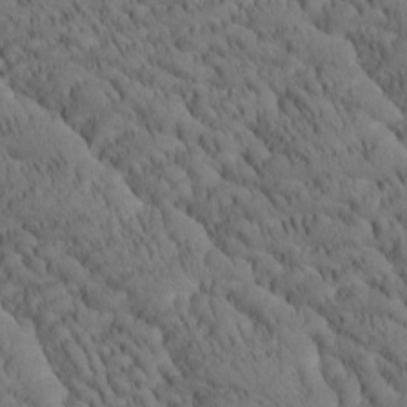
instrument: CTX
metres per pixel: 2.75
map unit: Htu
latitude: -4.4818
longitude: 173.5966
